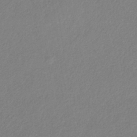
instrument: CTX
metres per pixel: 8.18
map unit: HNb
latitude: -33.1243
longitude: 55.0676
